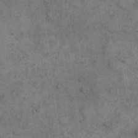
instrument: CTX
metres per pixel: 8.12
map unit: eHh
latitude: 17.9528
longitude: -63.5749
